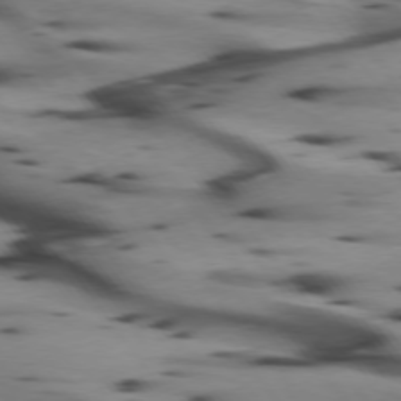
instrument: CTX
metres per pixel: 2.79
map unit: lApd
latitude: 74.7435
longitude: -65.1970
